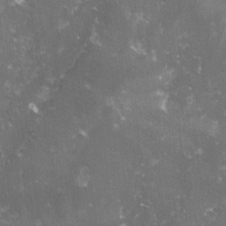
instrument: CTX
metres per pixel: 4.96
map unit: lHvf
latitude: -15.1054
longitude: -99.1592
